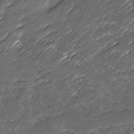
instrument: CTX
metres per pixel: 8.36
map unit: Ave
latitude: 16.5168
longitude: -136.3845
